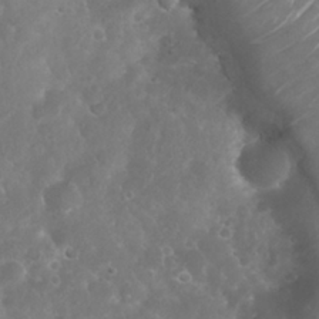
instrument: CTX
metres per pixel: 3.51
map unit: Nhu
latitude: 27.6505
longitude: -63.6694
